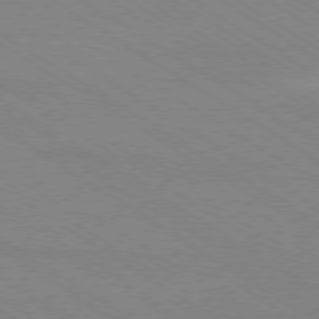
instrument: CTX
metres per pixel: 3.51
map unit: Ap
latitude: -78.9163
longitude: -84.3089
